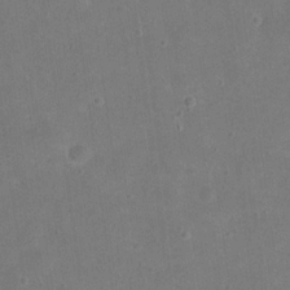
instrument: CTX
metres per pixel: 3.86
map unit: eHh
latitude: 20.6491
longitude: -65.1403
